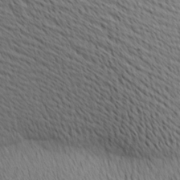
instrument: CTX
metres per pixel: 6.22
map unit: Ave
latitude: 11.2537
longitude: -107.4993
